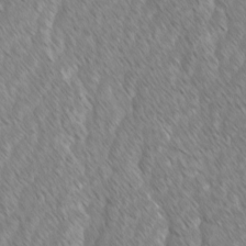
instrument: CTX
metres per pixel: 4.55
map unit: lAvf
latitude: -1.4833
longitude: -114.1010
